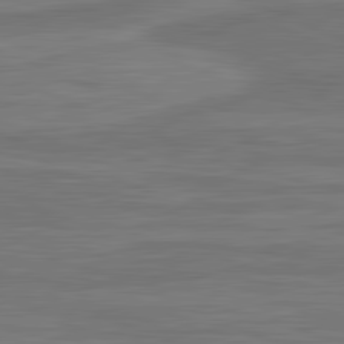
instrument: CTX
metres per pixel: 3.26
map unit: lApd
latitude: 81.9339
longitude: -170.8191
